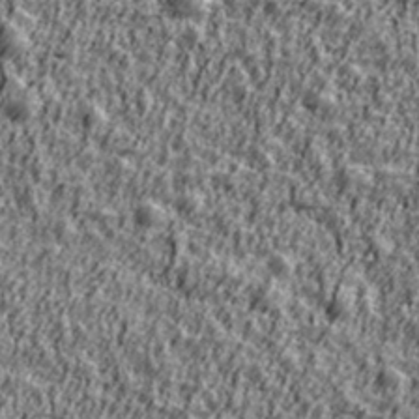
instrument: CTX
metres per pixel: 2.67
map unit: Ave
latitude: 42.1578
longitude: -112.2522
